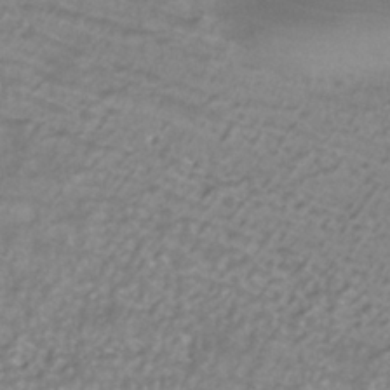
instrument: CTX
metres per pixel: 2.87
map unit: ANa
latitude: -37.4454
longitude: 94.4440
